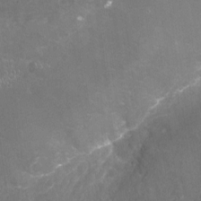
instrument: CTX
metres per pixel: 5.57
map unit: Nhu
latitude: -18.6330
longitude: -56.9513
